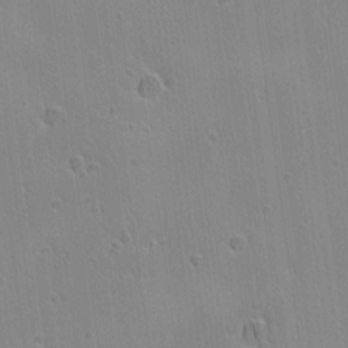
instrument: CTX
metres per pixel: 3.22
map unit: Nhu
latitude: -5.1053
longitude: -152.4034
